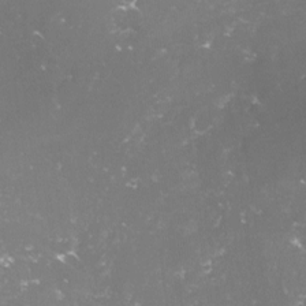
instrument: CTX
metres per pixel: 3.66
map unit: lHvf
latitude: -14.9731
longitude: -100.0444
